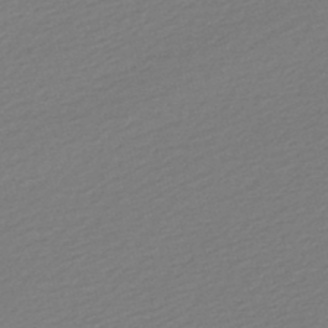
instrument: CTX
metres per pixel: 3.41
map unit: lHb
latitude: -47.0108
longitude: 60.4818
